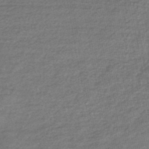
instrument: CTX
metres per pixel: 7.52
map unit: HNb
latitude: -49.2943
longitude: 58.5573
